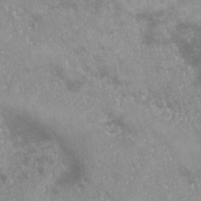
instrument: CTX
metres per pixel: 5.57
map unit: lHvf
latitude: -14.0094
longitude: -103.8583
